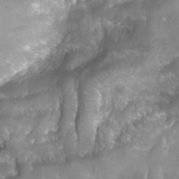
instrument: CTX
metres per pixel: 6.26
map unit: Nhu
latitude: 25.1214
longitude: -53.7261
